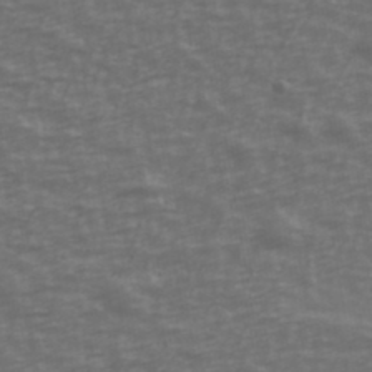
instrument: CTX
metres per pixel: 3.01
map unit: Ave
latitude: 39.9717
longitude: -113.6316
